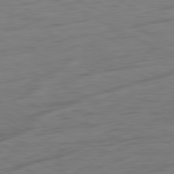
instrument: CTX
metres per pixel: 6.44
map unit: Ap
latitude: -81.8800
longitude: -77.4048
